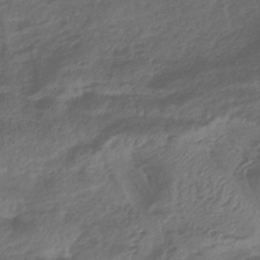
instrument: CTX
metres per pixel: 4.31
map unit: lHb
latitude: -39.0864
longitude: 75.2376
